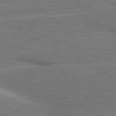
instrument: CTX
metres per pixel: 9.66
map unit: lApd
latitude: 80.9136
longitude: 140.8408
